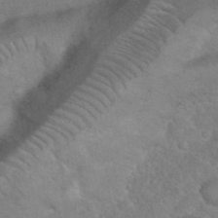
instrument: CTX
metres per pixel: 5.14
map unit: eHh
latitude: 36.6113
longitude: -64.3656
